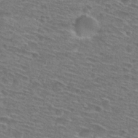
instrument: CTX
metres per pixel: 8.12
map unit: Hto
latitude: 28.7246
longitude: -47.4616
